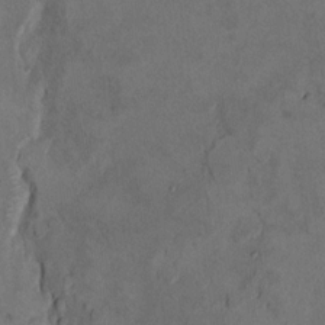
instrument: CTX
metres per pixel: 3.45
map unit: Ht
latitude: 10.8758
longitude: -32.1578
